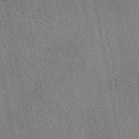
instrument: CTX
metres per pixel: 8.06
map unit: eAb
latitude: 50.4223
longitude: 115.4832
